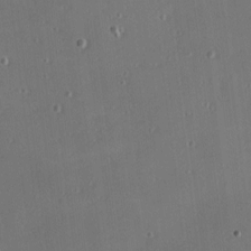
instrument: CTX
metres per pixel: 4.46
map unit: Nhu
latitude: 0.2522
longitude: -77.6694
